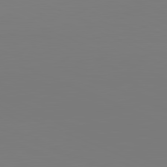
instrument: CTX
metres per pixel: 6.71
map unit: lApd
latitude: 81.8961
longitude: 147.8044
